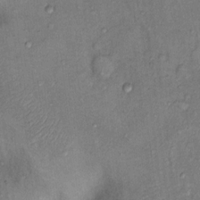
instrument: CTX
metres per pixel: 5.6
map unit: Nhu
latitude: 11.6505
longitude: -28.5168
